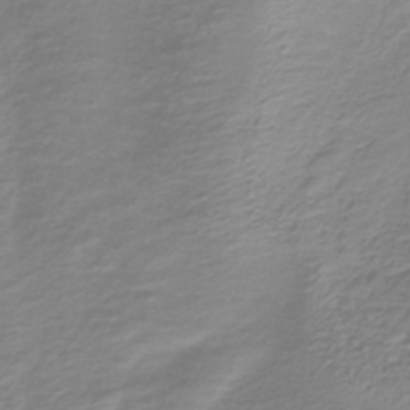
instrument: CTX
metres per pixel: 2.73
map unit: HNb
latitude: -34.5574
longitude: 53.1809
